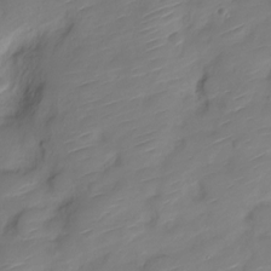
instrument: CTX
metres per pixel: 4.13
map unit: Nve
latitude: -18.5763
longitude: 107.9178
